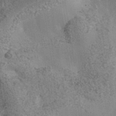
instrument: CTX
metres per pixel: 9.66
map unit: Nhe
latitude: -35.5777
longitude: -130.4034
